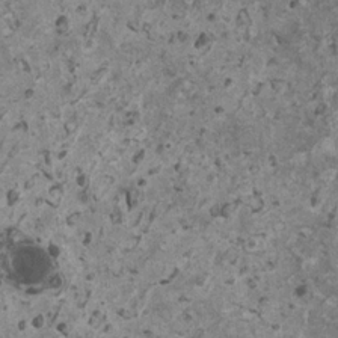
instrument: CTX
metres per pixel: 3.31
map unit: HNhu
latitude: 0.9891
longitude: 4.8219
